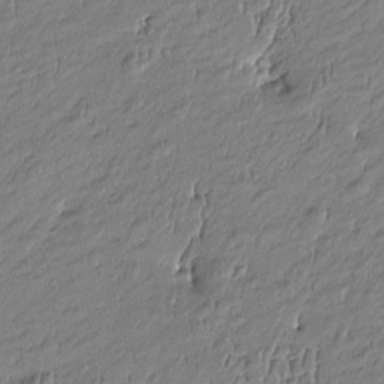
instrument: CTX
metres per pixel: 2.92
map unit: Htu
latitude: -5.3320
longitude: 176.8408
